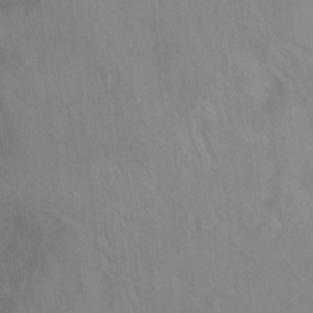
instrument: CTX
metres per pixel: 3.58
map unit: Ht
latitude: 5.2726
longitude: -28.9325
